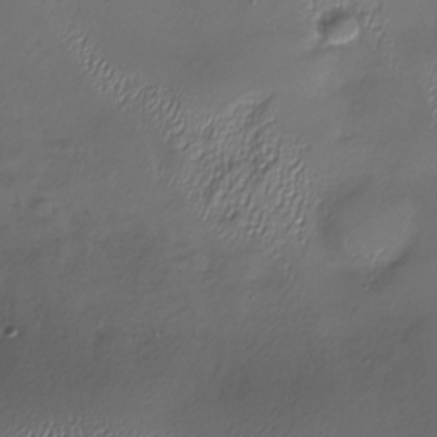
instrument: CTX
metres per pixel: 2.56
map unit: Nhu
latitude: -27.9178
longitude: -59.2159
